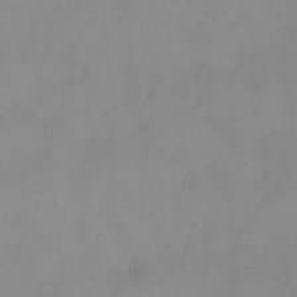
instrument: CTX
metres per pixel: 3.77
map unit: HNhu
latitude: 3.6505
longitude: 7.3320
